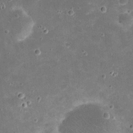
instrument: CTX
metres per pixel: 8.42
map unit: eHh
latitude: 20.6869
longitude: -65.4237
